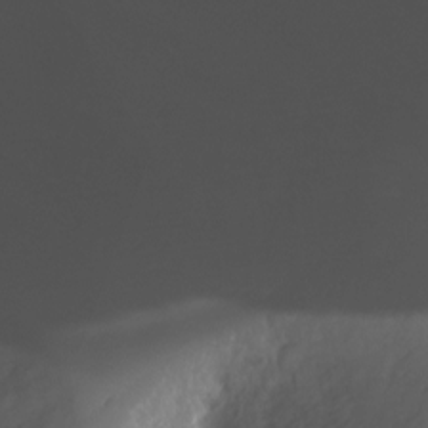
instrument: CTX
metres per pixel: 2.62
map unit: Nhu
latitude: -11.8989
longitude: -35.8394
